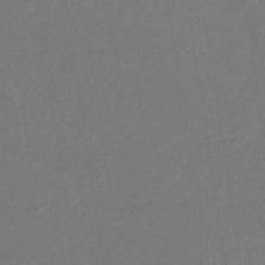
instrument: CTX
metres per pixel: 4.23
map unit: eHb
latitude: -30.6140
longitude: 67.8611
